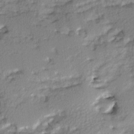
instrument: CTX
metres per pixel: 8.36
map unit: Ave
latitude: 2.2522
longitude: -110.3090
